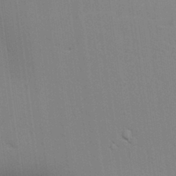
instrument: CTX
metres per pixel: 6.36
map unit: lAvf
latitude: 25.0458
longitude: -111.8772
